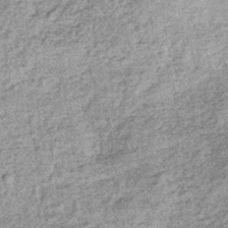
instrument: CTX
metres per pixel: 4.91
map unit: lHb
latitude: -36.0472
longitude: 66.1417
